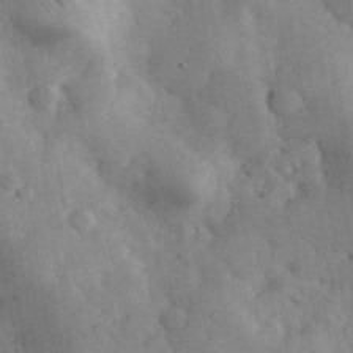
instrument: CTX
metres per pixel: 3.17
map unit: eHh
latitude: 35.3481
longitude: -68.5924
